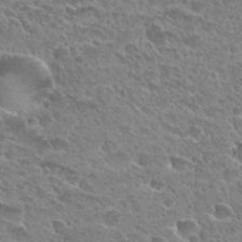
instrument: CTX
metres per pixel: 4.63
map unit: Hto
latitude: 28.7246
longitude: -39.2348
